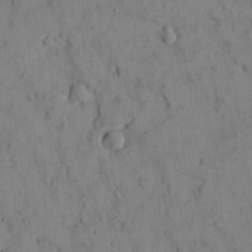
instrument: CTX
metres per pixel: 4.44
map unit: Nhu
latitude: 28.3845
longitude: -72.3468
